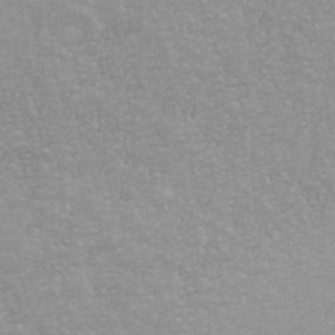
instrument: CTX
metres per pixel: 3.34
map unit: ANa
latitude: 42.6680
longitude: 26.6707
